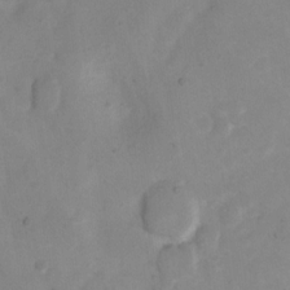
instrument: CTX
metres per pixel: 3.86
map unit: Hto
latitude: 2.5734
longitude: -36.1578
